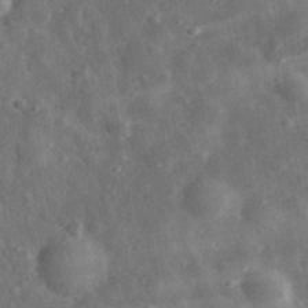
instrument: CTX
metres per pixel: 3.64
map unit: eHh
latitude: 32.5735
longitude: -78.7247
